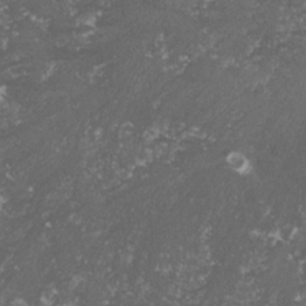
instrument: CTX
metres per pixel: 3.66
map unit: lHvf
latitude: -15.6722
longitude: -99.4615
